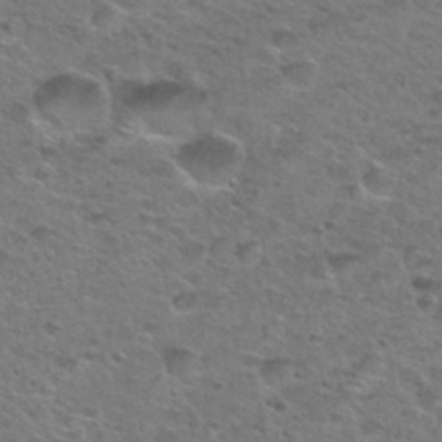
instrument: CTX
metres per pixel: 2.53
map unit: Nhu
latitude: 31.5183
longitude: -50.2900
